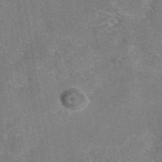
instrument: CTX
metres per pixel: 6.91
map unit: eAb
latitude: 47.4994
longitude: 102.7463
